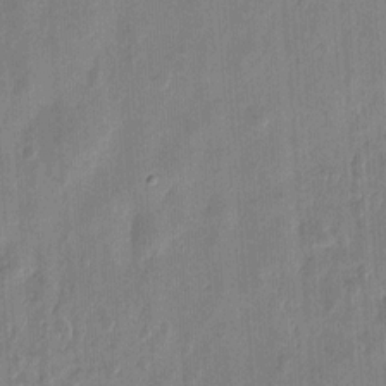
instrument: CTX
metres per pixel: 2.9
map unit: eHh
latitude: 7.7450
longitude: -73.2915
